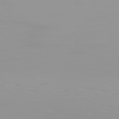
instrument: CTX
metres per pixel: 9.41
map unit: Hpe
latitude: 77.3859
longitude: -141.0080
